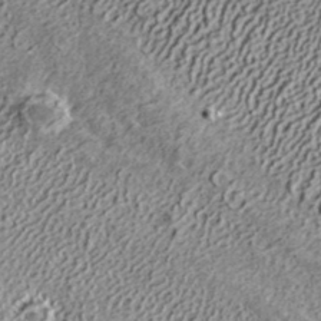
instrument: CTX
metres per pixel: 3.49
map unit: ANa
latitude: 36.5546
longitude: 17.6344
